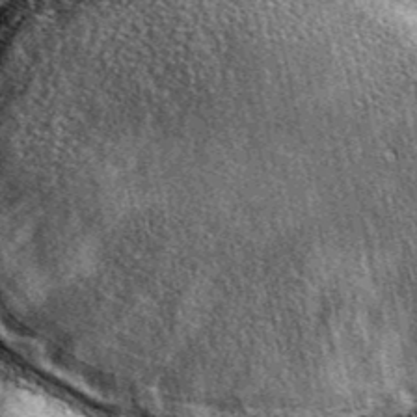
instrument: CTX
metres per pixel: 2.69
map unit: eAb
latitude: 39.4237
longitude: 109.3887
